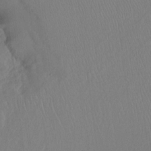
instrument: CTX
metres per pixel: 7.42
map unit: Ht
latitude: -7.6155
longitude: -38.3467
